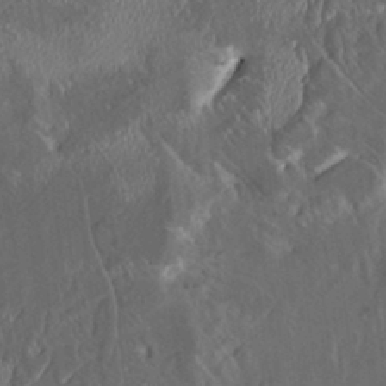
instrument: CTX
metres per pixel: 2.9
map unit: HNhu
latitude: 5.3293
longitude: 12.8408
